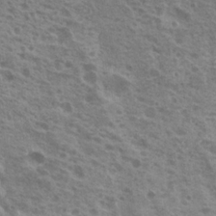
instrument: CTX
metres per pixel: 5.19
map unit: Nhu
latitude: 19.6694
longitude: -30.8947
